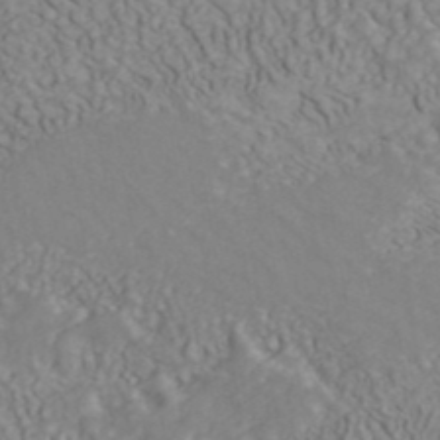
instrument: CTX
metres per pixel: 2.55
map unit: ANa
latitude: 41.2725
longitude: 33.0487
